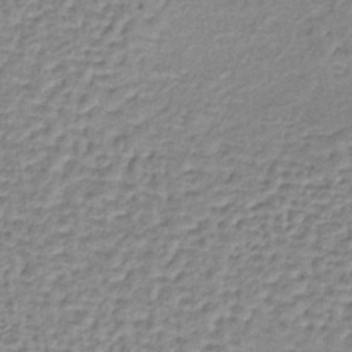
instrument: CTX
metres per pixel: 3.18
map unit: lHb
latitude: -36.7274
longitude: 59.9556
